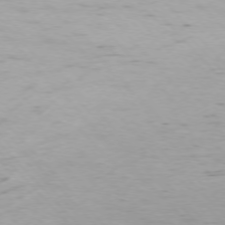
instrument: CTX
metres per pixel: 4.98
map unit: Ap
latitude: -76.4440
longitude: -65.4048
